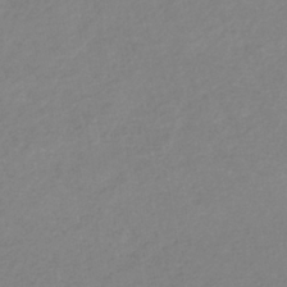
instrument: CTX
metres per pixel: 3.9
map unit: lHb
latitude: -37.4265
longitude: 72.1039
